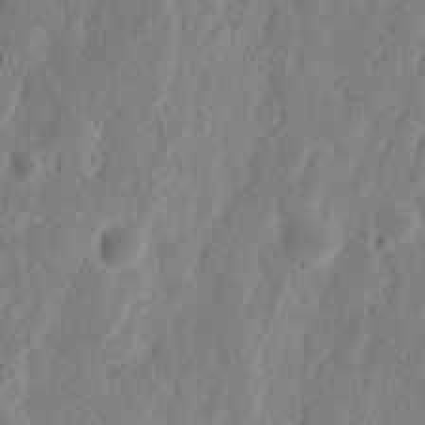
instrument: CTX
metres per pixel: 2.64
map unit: Nhu
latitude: 15.2348
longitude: -73.9906
